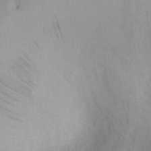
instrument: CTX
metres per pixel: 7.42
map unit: Htu
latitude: -4.1416
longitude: 151.5021
